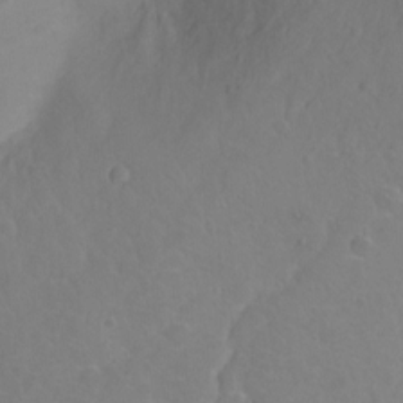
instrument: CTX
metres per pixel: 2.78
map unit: Hto
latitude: 2.4223
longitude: -33.4993
